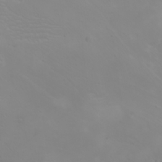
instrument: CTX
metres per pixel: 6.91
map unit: HNhu
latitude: 6.4601
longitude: 14.2740
